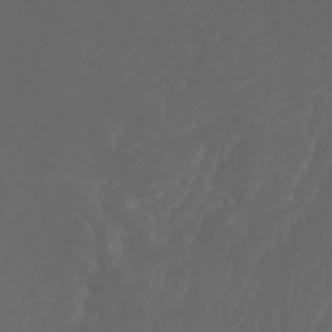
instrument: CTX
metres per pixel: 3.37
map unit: Nhu
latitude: -7.5588
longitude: -82.9513
